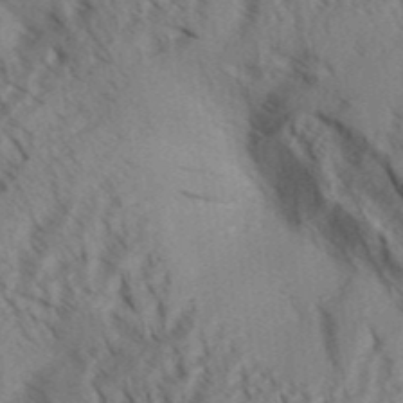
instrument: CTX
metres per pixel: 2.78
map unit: Aa
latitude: 30.8947
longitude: -138.7057
